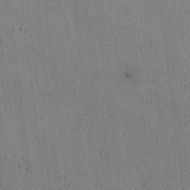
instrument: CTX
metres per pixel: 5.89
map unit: lAvf
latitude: -5.9745
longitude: -114.4601
